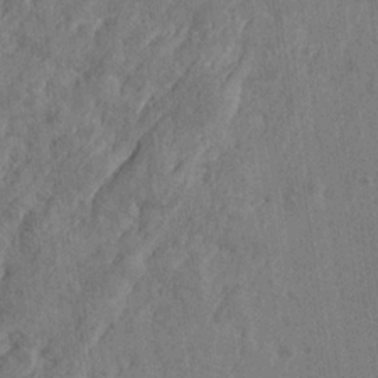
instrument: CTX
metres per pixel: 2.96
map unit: Htu
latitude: -4.0094
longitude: -177.3859
